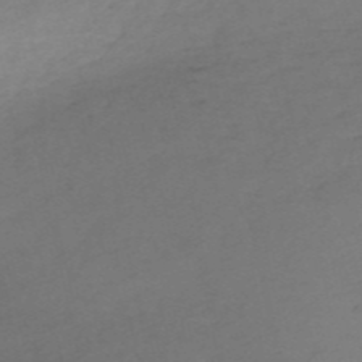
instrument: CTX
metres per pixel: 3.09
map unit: HNb
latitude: -54.9353
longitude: -48.7813
